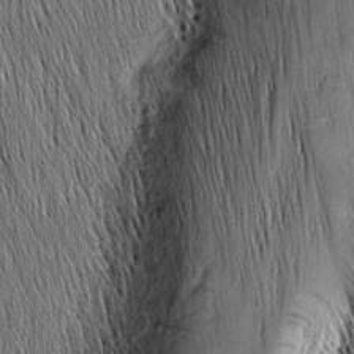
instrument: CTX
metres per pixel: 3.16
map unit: Nhu
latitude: -5.2376
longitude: -151.6694
